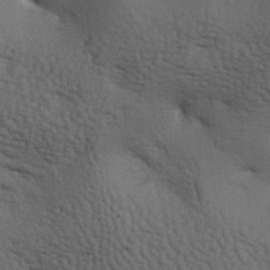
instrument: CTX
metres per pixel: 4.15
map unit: lAa
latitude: -7.2943
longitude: -125.3293
